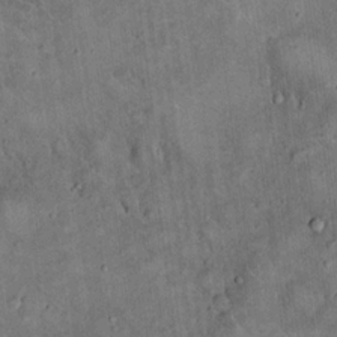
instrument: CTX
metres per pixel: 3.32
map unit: eHh
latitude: 19.2726
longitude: -60.6301
